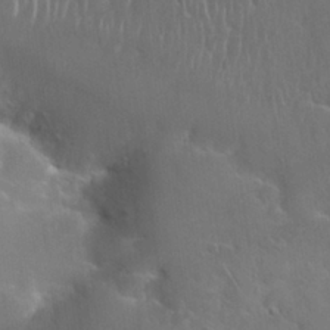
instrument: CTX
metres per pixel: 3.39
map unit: Nhu
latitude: 27.5560
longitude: -62.5546
